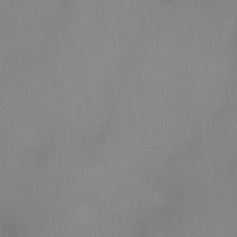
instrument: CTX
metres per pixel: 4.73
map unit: Ht
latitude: -5.4832
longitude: -28.7624
